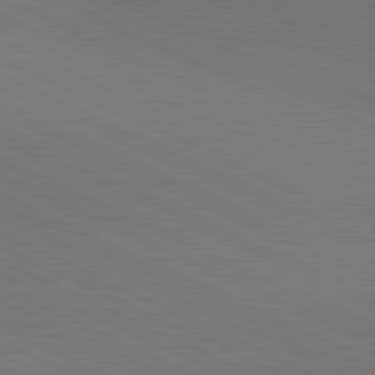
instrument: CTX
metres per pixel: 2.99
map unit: lApd
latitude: 81.1592
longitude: 148.1606
